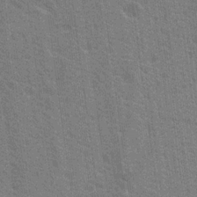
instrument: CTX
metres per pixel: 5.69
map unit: Nhu
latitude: 18.3845
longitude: -30.8758
